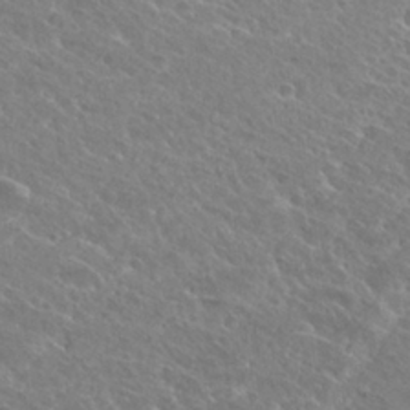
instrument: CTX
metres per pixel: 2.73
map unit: Hto
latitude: 26.8947
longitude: -40.5167
